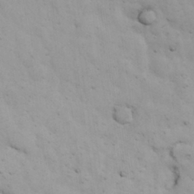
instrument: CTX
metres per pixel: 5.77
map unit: Nhu
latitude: 27.9717
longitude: -72.1011
